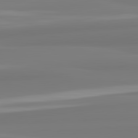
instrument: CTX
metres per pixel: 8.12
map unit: lApd
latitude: 82.3845
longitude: 174.3306
